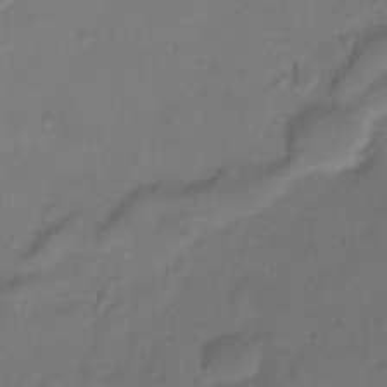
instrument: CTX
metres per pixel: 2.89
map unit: Ht
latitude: -10.6896
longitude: -39.1214
